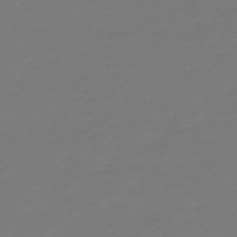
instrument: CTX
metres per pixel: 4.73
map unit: lHb
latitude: -49.7478
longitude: 82.5574
